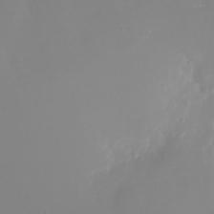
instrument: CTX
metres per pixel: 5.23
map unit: Nhu
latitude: -28.1606
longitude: -79.1781
